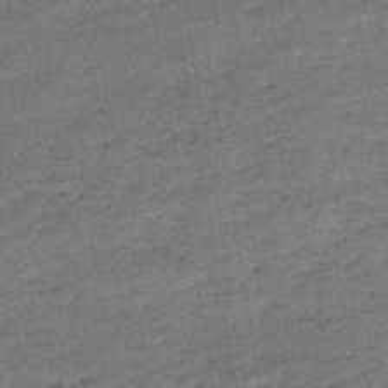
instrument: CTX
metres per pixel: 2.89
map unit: lHb
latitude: -39.7288
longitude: 67.8612
